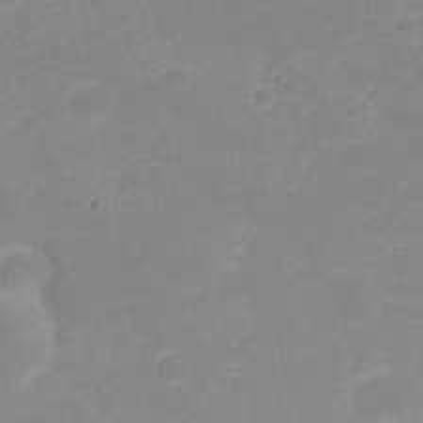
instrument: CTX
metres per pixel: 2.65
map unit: Nhu
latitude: 24.4790
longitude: -61.8961
